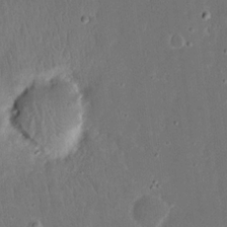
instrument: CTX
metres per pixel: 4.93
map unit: eHh
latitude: 17.0081
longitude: -72.8380
